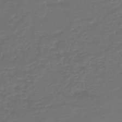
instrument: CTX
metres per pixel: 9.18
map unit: HNb
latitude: -47.6533
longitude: 54.9542
